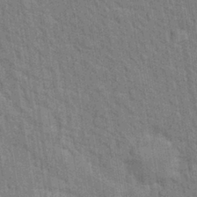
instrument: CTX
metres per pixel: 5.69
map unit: Hto
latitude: 16.5735
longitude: -35.9717
